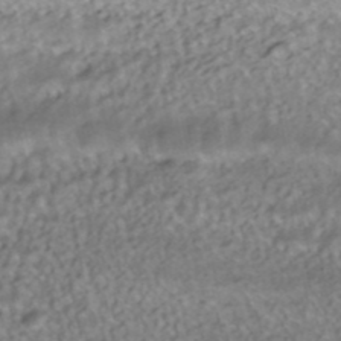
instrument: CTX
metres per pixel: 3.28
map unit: ANa
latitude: -40.9730
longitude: 102.7652
